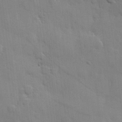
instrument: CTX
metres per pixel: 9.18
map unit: Hve
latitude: 23.6316
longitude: 148.5385
